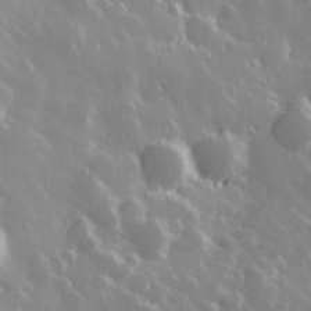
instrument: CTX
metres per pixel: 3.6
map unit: Hve
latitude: 28.6679
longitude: 146.7841
